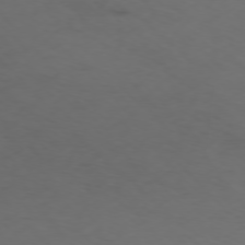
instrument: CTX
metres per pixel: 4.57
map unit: Ap
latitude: -76.8219
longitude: -65.6883
